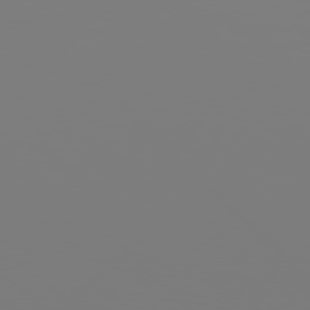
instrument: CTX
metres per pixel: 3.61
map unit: Hpe
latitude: 77.3292
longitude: -136.7247
